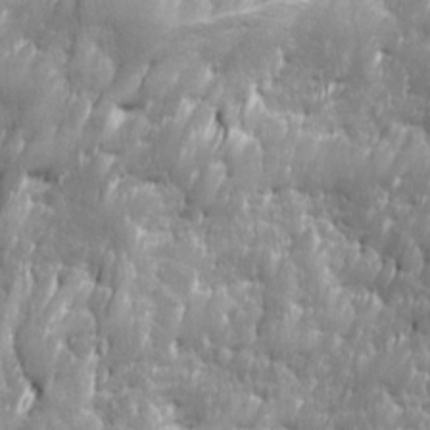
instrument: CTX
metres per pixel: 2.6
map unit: Ave
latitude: 16.0822
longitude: -135.6505
